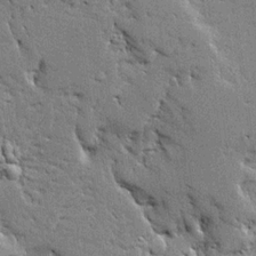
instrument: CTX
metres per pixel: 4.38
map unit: Ave
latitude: 16.1389
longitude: -139.5182
